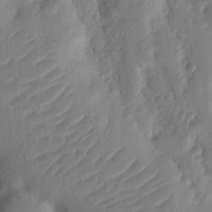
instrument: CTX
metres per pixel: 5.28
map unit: Nhu
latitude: 18.3845
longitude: -76.5923
